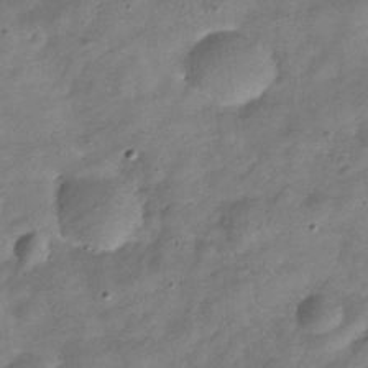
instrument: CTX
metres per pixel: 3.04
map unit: Hve
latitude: -31.9367
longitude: 94.3495
